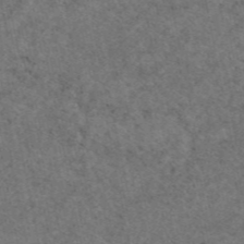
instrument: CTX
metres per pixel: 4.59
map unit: eAb
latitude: 47.6127
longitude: 116.2739
